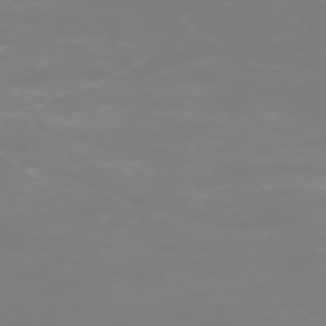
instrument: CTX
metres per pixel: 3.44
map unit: Hpe
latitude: -73.3887
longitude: 3.5966
